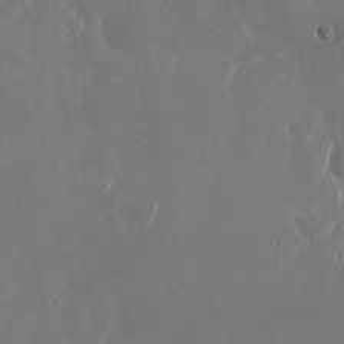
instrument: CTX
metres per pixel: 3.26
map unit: Nhu
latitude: -29.1242
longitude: -70.0444
